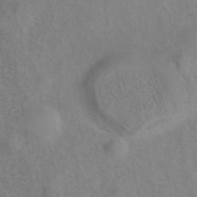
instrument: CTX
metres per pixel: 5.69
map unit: eAb
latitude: 42.1011
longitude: 105.0297
